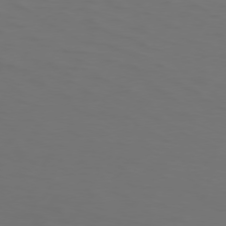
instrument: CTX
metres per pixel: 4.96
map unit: Hpe
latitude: 74.1200
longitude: -125.4993
